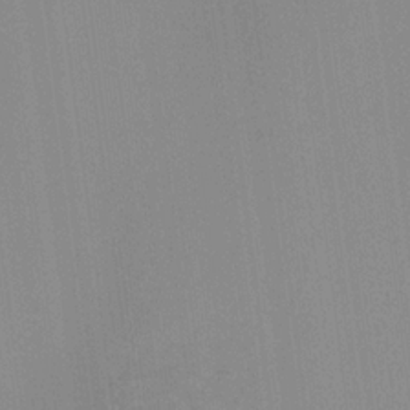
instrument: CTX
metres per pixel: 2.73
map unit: Aa
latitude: 19.9528
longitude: -140.8002
